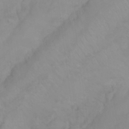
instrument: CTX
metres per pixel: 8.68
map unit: Nhu
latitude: 23.3859
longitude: -63.8017
